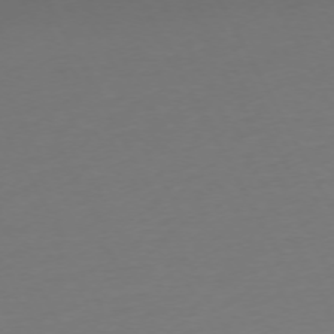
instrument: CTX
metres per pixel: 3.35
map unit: Ap
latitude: -74.4818
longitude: -69.4993
